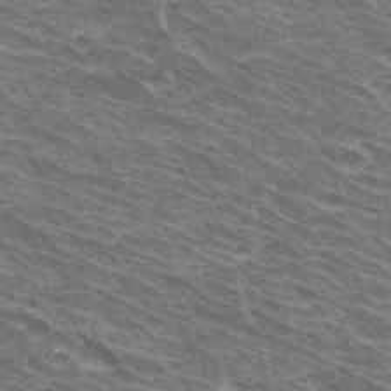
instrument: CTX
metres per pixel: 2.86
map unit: Hto
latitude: 31.3671
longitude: -41.4615
